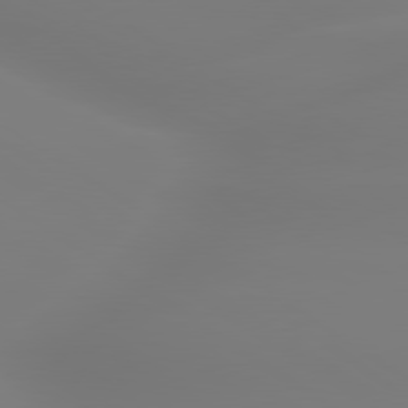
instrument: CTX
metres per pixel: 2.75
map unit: lApd
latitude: 79.8773
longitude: -136.7058
